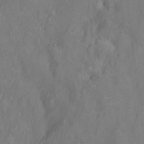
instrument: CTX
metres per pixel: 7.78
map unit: Nhu
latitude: -13.4077
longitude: -24.3845
